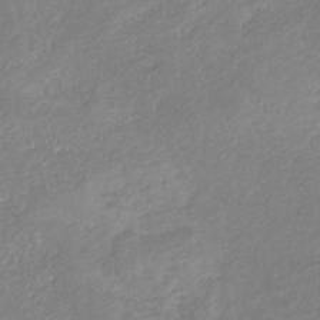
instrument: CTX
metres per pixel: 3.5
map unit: eHb
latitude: -30.9164
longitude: 66.9353
